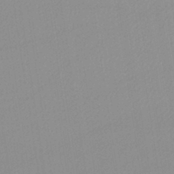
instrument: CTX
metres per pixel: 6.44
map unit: lHb
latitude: -42.2361
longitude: 66.7274
